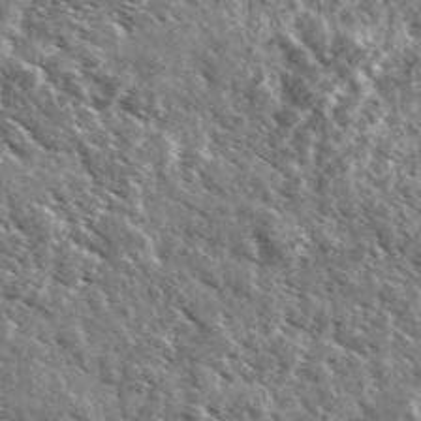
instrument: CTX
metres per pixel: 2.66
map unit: Ave
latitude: 37.7261
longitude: -107.8205
